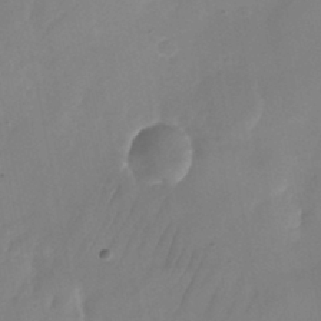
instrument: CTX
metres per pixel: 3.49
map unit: Nhu
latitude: -25.8044
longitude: -69.8583
